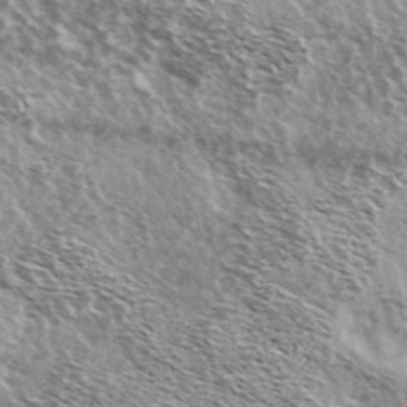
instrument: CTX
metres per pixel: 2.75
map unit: Ave
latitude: 38.6301
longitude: -108.6301
